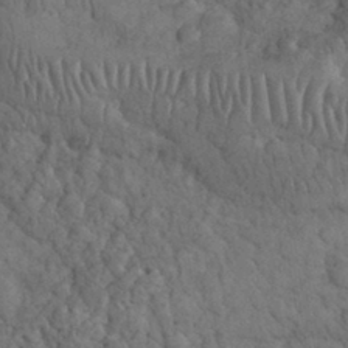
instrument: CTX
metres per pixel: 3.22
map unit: eHh
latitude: 33.0836
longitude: -67.1403
